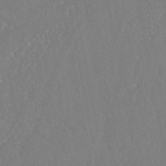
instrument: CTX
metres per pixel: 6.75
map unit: ANa
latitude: -45.0486
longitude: 104.3873
